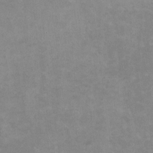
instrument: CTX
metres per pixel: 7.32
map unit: HNhu
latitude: -1.0676
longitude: -4.1389
